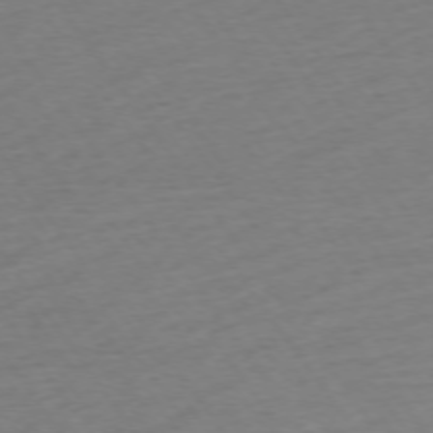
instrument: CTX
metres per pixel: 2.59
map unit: Ap
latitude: -74.6708
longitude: -80.8947
